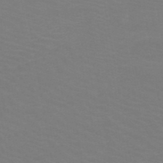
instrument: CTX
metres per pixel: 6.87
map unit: HNb
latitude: -48.6708
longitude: -46.3657
